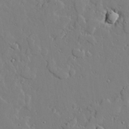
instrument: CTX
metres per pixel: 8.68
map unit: lAvf
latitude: 24.4790
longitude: -110.4979
